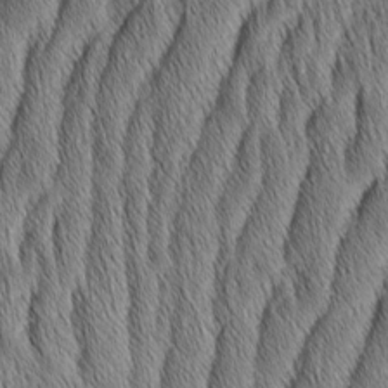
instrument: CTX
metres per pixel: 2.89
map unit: Aa
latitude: 6.8569
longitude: -130.8191
